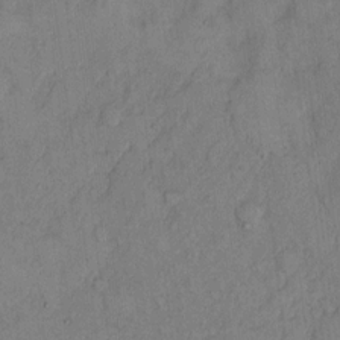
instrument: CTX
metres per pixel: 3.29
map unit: Hto
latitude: 9.2348
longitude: -58.4979
